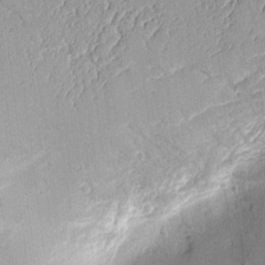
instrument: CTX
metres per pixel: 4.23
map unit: Aa
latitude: 9.8961
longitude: -128.7813
